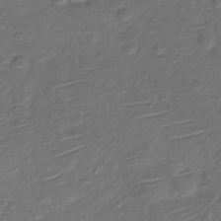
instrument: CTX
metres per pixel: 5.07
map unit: Nve
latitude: -20.2739
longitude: 104.7841
